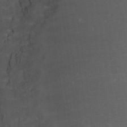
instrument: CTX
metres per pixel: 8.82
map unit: Nhu
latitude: -1.0109
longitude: -78.5168
